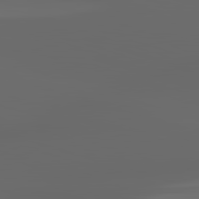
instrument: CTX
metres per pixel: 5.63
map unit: lApd
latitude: 82.9513
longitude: -137.0459
